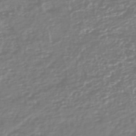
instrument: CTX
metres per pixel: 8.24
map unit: HNhu
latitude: -46.9164
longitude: 28.8786
